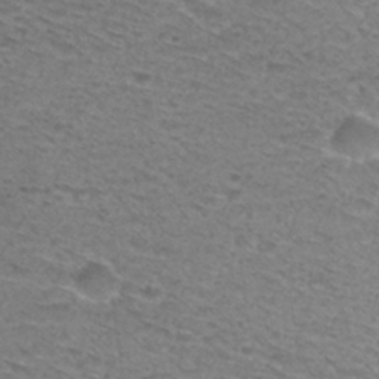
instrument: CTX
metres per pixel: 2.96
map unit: Hto
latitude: 30.0822
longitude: -48.3089
